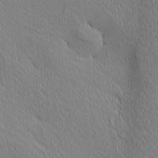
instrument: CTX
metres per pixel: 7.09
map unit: Ave
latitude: 3.4237
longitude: -115.1592
